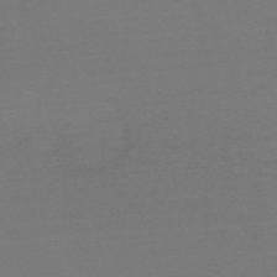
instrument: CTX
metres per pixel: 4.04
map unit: HNb
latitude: -52.9541
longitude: -43.1592
